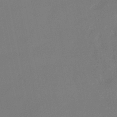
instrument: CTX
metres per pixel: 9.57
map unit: HNb
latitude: -45.8989
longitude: 56.6518
